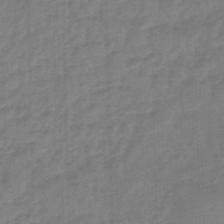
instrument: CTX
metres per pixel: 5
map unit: eHb
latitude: -45.8233
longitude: 83.3698
